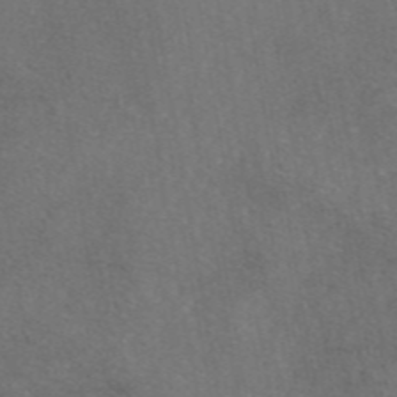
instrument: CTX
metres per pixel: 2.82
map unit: eAb
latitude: 47.1026
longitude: 109.1053
